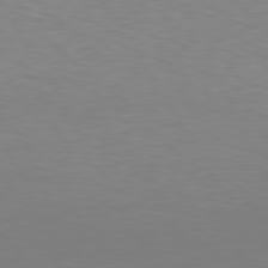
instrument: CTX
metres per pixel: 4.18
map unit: Hpe
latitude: 78.4223
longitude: -121.6694
